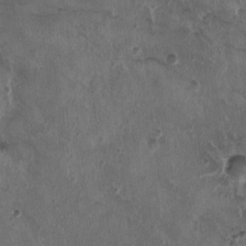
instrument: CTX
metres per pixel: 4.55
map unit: Nhu
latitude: 3.3481
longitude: -14.7058
